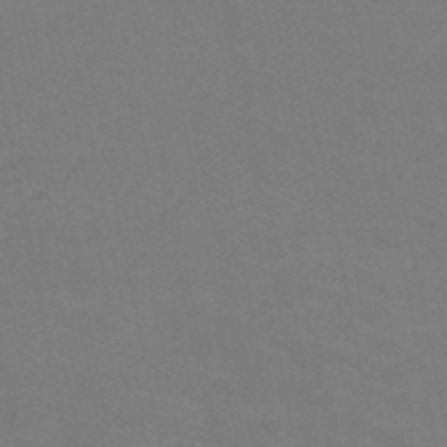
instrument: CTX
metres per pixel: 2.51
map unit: HNb
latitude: -50.2361
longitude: -52.5357
